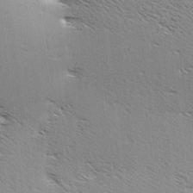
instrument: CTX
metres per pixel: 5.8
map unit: Hve
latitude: 3.4804
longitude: -121.9339
